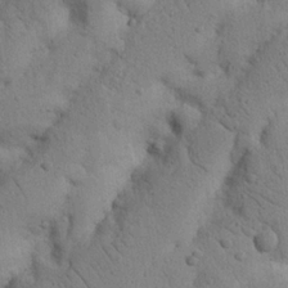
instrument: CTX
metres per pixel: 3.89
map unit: Nhu
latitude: 20.9703
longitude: -74.6113
